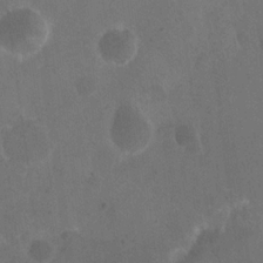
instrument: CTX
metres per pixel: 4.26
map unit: eHh
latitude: 19.5560
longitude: -64.4601
